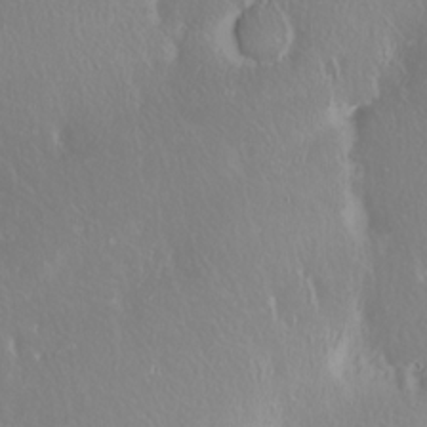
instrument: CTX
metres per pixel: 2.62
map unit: eHh
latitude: -2.2550
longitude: 20.6518
